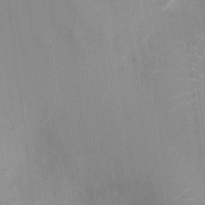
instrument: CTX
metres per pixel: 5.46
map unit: Ht
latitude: -2.8407
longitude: -17.1781
